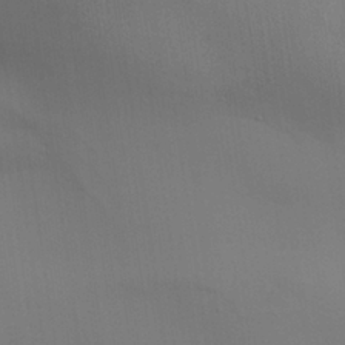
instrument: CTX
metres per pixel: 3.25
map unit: Aa
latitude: 26.9325
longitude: -130.2523
